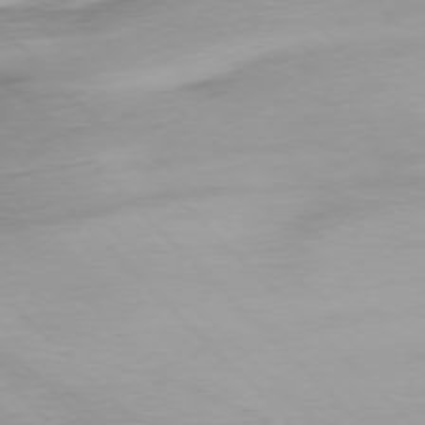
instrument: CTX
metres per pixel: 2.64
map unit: Ap
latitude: -76.9542
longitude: -78.3656
